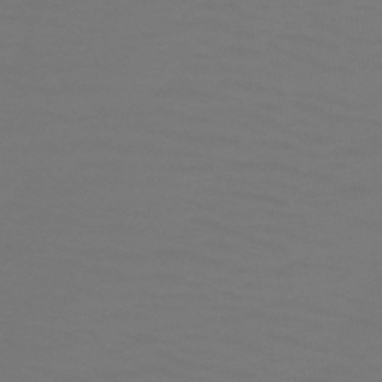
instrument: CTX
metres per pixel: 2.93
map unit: eHb
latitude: -45.9178
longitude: 84.5762
